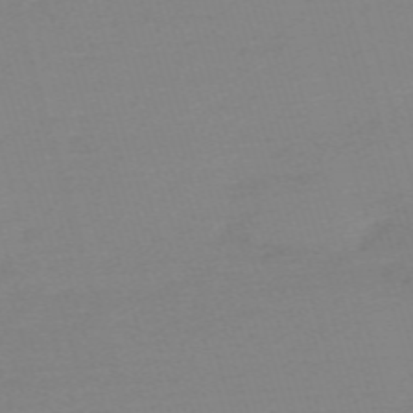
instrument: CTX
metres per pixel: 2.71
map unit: eHh
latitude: -61.9367
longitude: 52.1227
